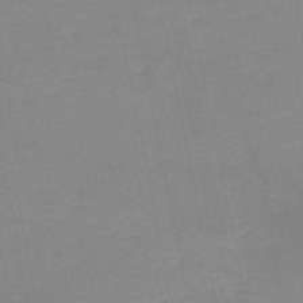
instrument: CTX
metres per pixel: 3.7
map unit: HNb
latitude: -50.3306
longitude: -40.5167
